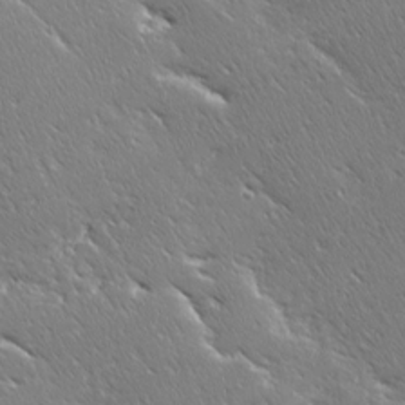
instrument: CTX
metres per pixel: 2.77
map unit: Ave
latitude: 20.2901
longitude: -137.0648
